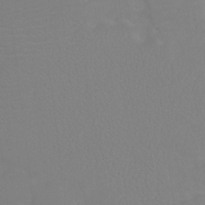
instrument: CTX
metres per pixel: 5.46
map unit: Ht
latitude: -9.6722
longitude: -34.1011
